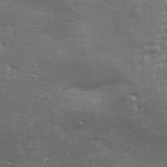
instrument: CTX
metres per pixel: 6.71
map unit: Aa
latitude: 33.9150
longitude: -135.8583
